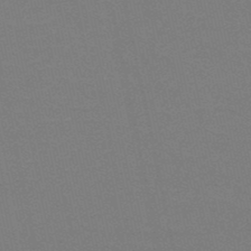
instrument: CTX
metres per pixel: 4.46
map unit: HNb
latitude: -49.5210
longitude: -52.4790
